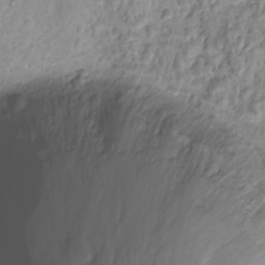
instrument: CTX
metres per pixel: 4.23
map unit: Nhu
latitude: -15.1998
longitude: -26.8947
